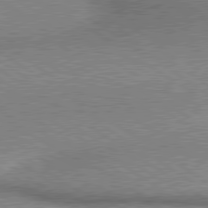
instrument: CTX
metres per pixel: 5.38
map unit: lApd
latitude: 79.9528
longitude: 167.6911
